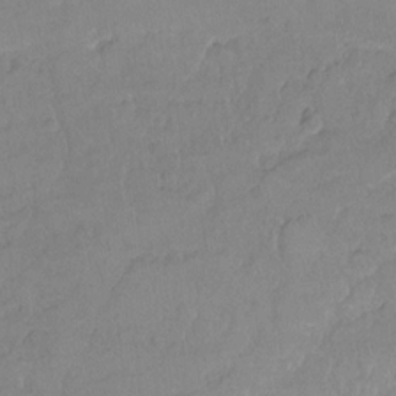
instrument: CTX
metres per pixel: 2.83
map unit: Ht
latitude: -9.4454
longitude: -39.0269
